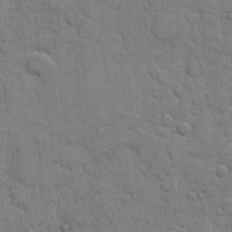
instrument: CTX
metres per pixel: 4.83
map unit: eHh
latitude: 9.3671
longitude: -67.1025
